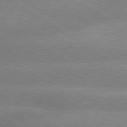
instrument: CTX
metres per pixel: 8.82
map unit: lApd
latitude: 79.6127
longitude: -152.4223
